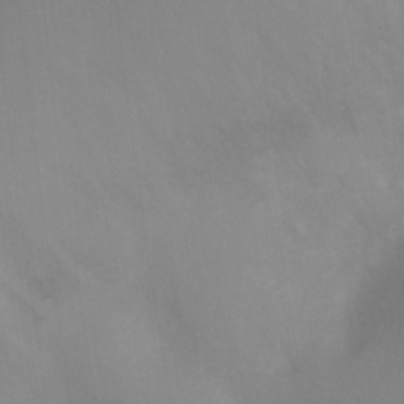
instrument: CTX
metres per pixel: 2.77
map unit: Ht
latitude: -8.9542
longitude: -25.0269
